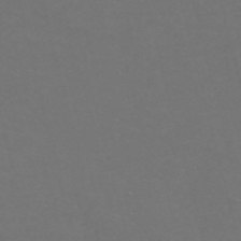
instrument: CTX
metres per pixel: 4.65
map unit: Nve
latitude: -57.2565
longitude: 52.4629
